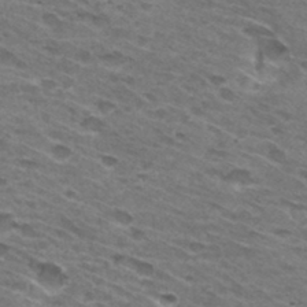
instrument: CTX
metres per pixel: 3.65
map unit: Hto
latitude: 31.6127
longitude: -46.2334
